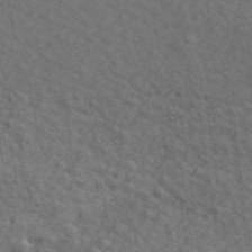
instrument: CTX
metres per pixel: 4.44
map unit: ANa
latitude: 49.7639
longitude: -80.9703
